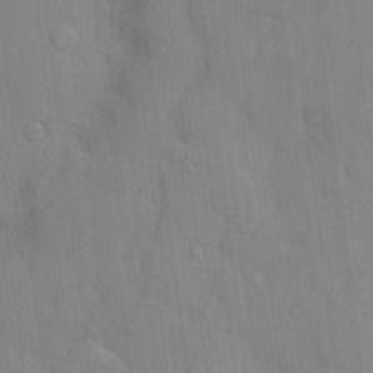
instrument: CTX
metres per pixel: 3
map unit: Hve
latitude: -11.2754
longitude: 175.8233
